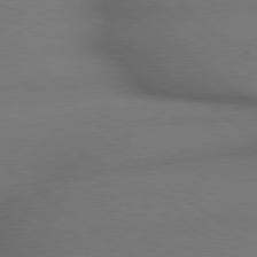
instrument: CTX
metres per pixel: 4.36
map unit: lApd
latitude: 79.1781
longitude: -167.8394
